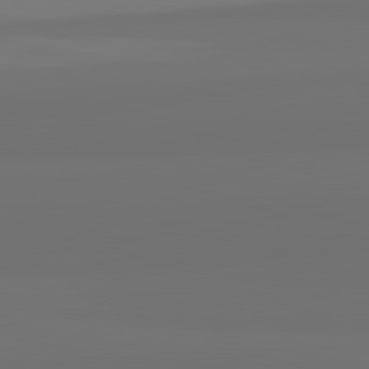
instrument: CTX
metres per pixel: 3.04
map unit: lApd
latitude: 82.4412
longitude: 161.9178
